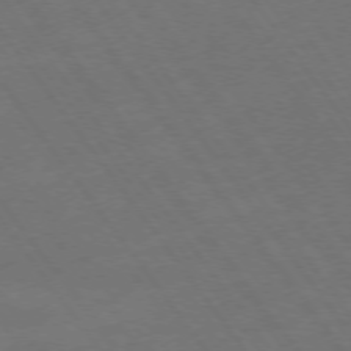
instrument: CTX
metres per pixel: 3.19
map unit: Ap
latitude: -75.9556
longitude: -65.2726
